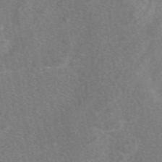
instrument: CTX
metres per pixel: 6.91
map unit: eAb
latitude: 47.9339
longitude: 118.5952
